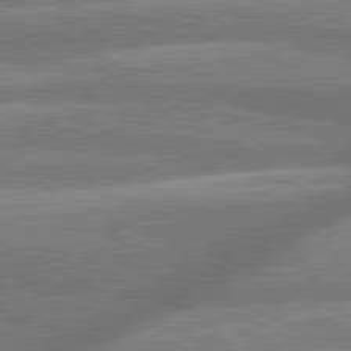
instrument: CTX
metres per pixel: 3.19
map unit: lApd
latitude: 81.5560
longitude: -167.0458
